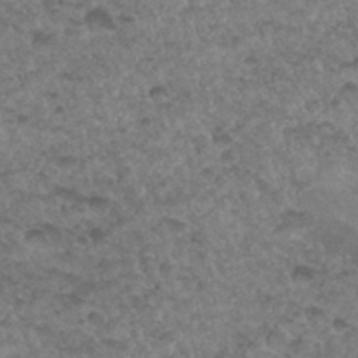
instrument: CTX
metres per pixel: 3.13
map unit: Hto
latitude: 33.8016
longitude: -49.6694
